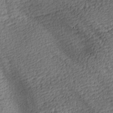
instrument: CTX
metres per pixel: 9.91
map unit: lAa
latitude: -8.9353
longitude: -125.3103
